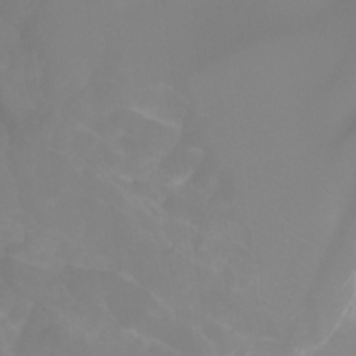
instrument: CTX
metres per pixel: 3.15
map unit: Nhu
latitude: -14.1417
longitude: -58.9703
